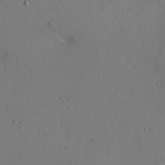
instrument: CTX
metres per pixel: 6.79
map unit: Hve
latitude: 14.4034
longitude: -90.2145
